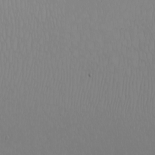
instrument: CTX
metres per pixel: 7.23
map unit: Nhu
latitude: -7.3887
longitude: -90.1011
